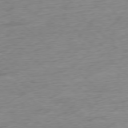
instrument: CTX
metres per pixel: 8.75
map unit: Ap
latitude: -78.3873
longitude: -71.3670
